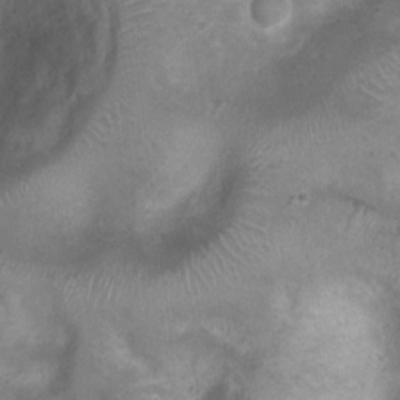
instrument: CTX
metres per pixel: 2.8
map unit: Ht
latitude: 3.4993
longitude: -19.4993
